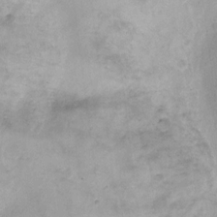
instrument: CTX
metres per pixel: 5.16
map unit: Ht
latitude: -4.2172
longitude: -19.4615
